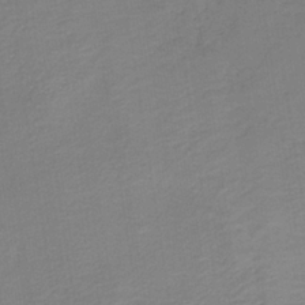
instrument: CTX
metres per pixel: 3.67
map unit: eAb
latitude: -35.8989
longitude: 52.0094
